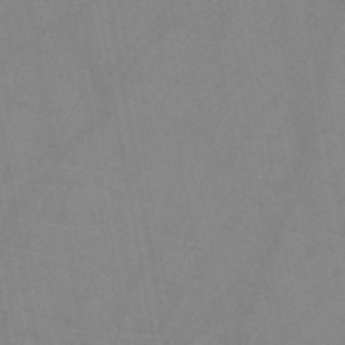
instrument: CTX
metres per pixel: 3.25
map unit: HNb
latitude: -45.0486
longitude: -39.8016
